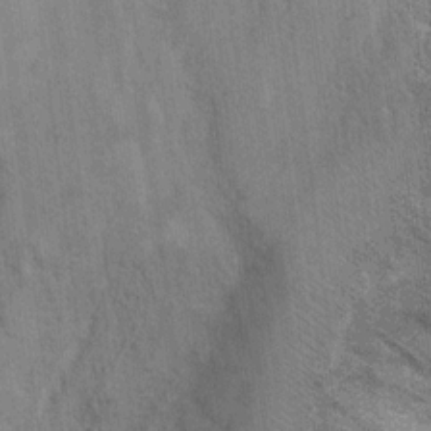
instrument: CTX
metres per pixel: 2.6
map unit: Hto
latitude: 12.0255
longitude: -35.9150
